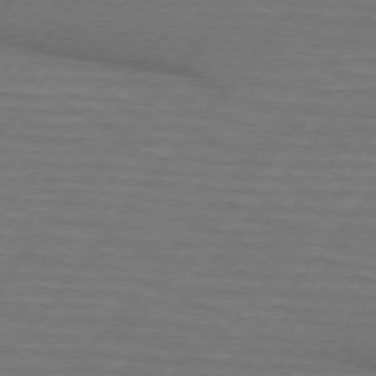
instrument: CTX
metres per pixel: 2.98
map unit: lApd
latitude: 74.8380
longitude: -55.9339
